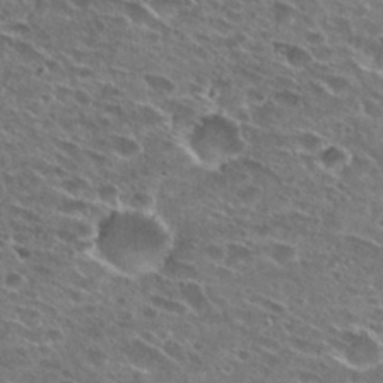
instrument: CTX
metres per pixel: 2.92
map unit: Hto
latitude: 26.7624
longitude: -43.6505
